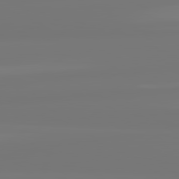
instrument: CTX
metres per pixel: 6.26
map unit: lApd
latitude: 81.9528
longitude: -176.4223
